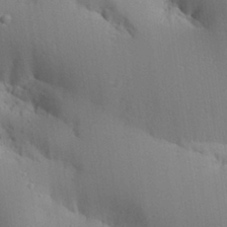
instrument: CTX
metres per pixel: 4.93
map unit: Aa
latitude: 30.1200
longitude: -131.8395
